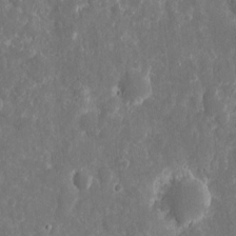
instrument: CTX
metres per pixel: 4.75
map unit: eHh
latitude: 9.6694
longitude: -71.8961
